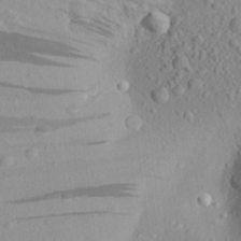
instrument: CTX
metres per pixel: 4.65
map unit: Aa
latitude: 23.8205
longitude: -144.9136
